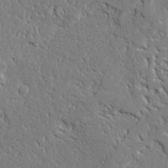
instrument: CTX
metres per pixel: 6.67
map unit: Ave
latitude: 23.5938
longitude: -129.7449
